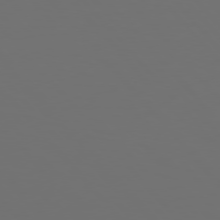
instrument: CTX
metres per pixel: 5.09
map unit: Hpe
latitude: 76.9891
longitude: -166.0822
